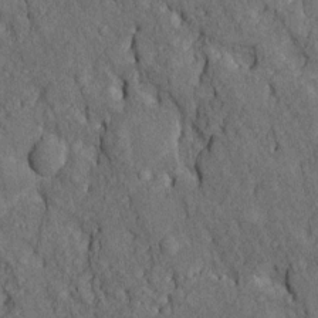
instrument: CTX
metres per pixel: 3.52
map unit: Htu
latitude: -7.1242
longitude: 155.7288
